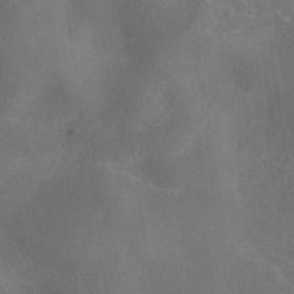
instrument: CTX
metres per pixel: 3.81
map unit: ANa
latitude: -37.4643
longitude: 95.4454
